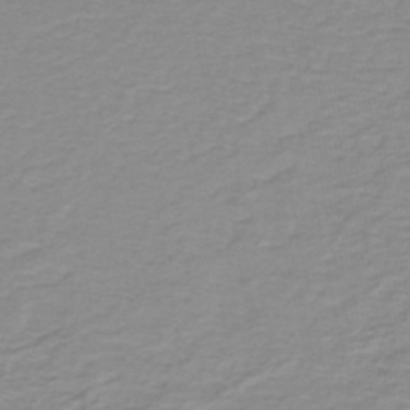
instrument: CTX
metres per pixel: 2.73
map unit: lHb
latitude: -44.2551
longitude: 55.7289
